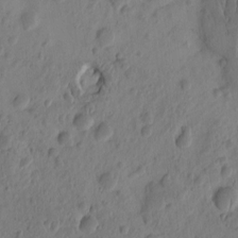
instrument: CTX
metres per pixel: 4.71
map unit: eHh
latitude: -0.5007
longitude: 15.2376
